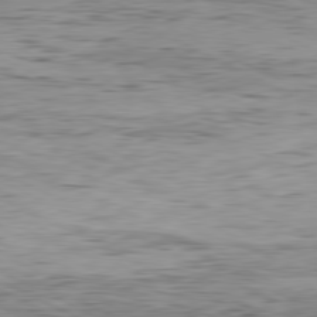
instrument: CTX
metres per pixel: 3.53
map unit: Hpe
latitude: -81.1998
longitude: 11.6155
